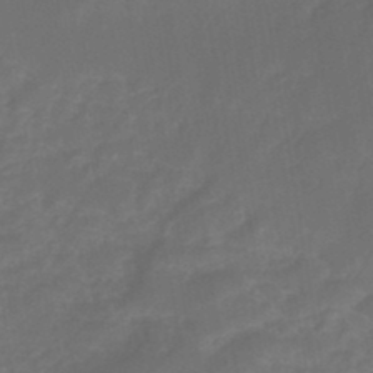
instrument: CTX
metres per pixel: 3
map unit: eHb
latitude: -46.2172
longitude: 85.1431
